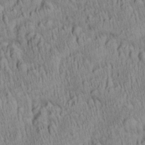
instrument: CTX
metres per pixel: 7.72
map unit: Aa
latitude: 28.0822
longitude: -137.2537
